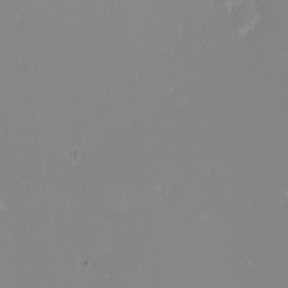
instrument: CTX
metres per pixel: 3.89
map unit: Nhu
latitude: -4.3495
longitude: -76.4412
